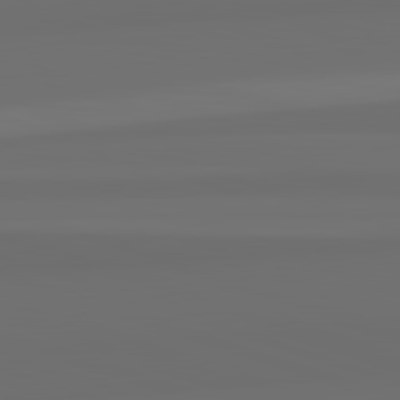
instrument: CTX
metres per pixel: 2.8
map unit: lApd
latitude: 82.7813
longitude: 163.4076
